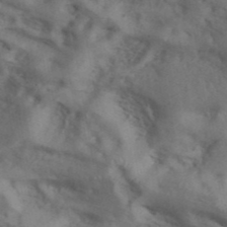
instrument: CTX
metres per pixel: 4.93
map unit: ANa
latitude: 42.5546
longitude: 55.8989
